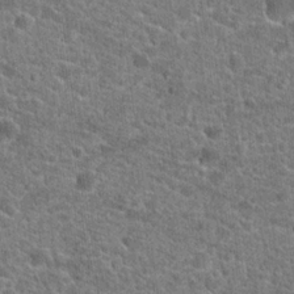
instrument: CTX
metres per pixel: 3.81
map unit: Hto
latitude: 21.1214
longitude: -44.1011
